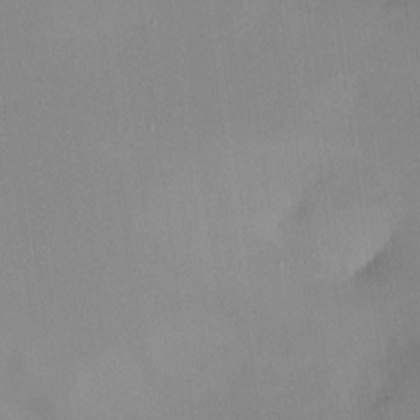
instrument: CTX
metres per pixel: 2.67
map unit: HNhu
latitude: 5.9528
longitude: 9.2754
